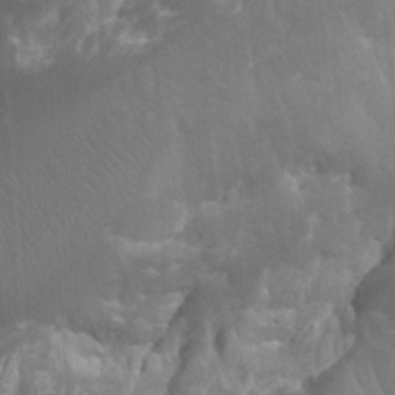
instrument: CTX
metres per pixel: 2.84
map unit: Htu
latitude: -1.5777
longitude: -76.6868
